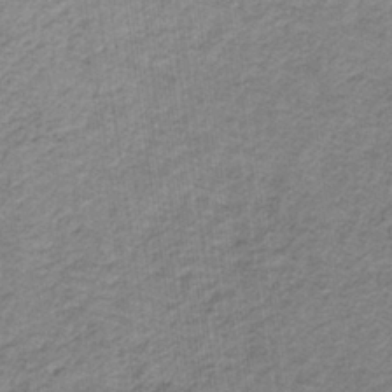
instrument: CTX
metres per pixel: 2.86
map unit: lHb
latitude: -32.5385
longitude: 64.8408
